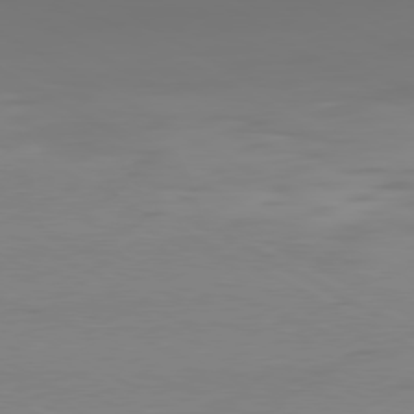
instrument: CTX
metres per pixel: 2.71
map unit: Ap
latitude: -80.3873
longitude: -61.3859
